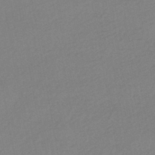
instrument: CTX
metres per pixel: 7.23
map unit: HNhu
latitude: -45.2754
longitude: 93.9178
